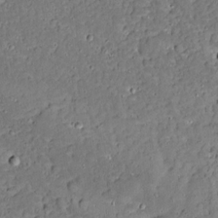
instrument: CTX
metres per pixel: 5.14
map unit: Aa
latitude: 12.8380
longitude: -139.9150
